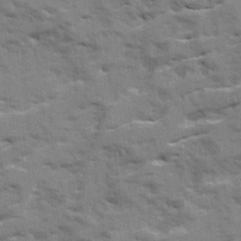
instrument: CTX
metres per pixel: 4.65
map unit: Ave
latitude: 21.1403
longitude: -130.2712
